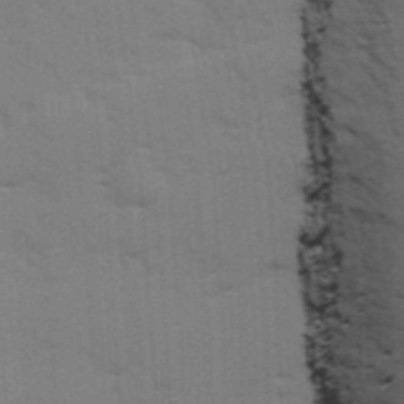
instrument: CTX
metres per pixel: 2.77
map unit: Ave
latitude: 11.5182
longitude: -102.0255
